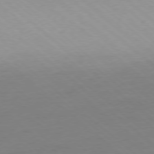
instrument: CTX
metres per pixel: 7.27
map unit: Ap
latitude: -78.2928
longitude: -56.8191
